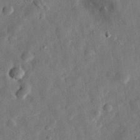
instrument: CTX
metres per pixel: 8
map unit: eHh
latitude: 31.8017
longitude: -76.1955
